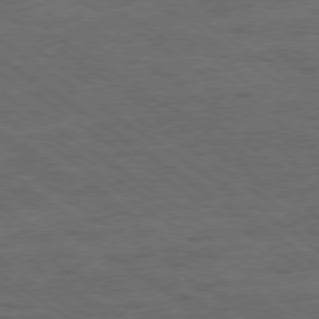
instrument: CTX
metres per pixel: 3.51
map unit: Ap
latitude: -79.4454
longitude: -98.9513
